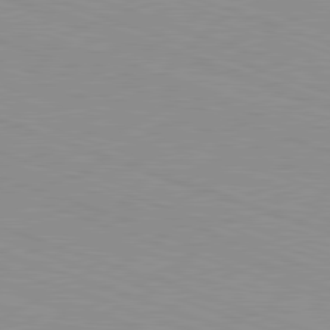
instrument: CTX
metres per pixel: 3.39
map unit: Hpe
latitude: -82.5951
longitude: 5.3887
